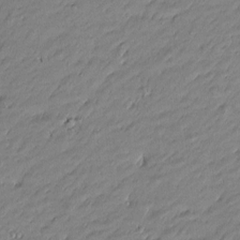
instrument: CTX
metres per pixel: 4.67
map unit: Htu
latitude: -5.8800
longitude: 177.0109
